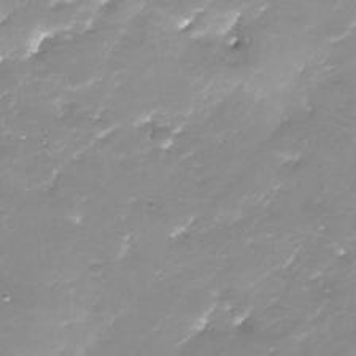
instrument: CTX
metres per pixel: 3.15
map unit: Nhu
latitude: -28.8597
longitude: -67.8016
